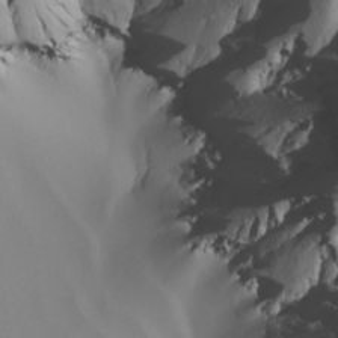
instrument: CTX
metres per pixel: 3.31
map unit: Nhu
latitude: -5.1053
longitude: -95.2537
